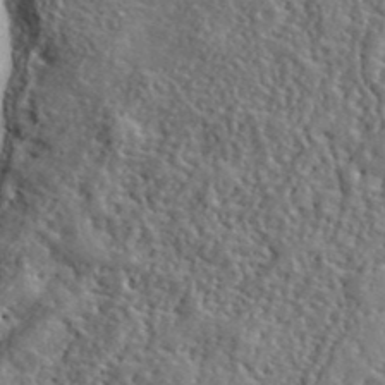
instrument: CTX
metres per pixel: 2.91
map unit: lHvf
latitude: 41.2348
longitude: -88.5357
